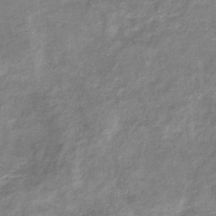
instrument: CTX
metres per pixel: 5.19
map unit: eHb
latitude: -36.6518
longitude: 75.9745
